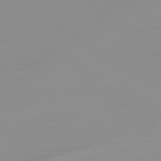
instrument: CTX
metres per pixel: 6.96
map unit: Ap
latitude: -79.8989
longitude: -77.8772
